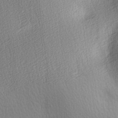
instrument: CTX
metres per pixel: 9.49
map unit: Ave
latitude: 3.6883
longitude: -112.2900
